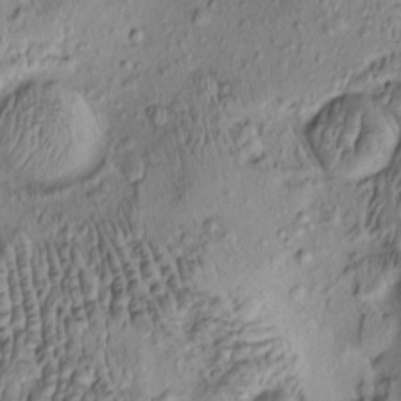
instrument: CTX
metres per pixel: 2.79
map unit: eHh
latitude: -1.1809
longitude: 15.4644
